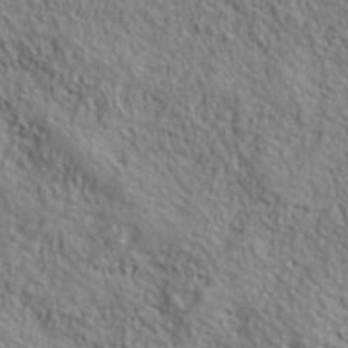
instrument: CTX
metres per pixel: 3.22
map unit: lHvf
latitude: 39.0080
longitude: -90.9892
